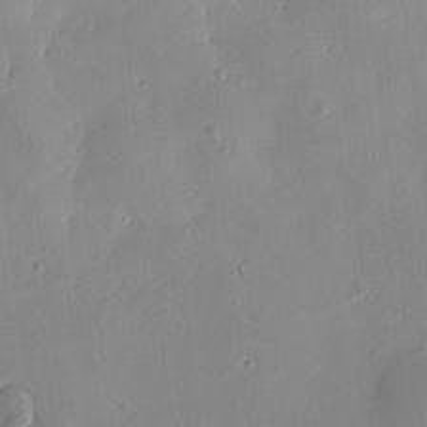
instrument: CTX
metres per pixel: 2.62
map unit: Htu
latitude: -3.1242
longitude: -176.2333
